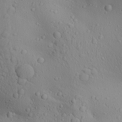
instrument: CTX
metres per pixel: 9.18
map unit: Aa
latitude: 27.7639
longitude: -133.1403
